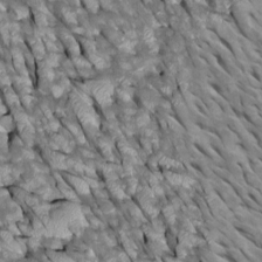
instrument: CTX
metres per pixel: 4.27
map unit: Htu
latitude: 1.0458
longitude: 145.5021
